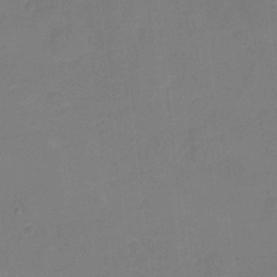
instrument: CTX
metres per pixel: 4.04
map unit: Nhu
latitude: -17.7856
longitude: -56.4412
